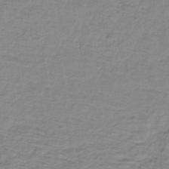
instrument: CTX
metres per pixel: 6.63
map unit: lHb
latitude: -32.3873
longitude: 65.8045
